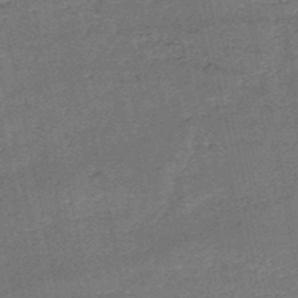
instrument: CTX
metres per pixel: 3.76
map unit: HNb
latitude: -51.5588
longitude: -40.0822
